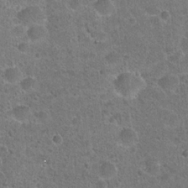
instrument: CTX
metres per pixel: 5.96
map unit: Hto
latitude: 22.0633
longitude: -48.8569
